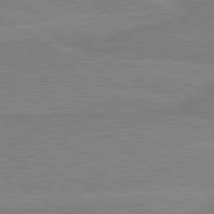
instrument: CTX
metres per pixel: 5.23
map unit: lApd
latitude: 80.3467
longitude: 168.7841
